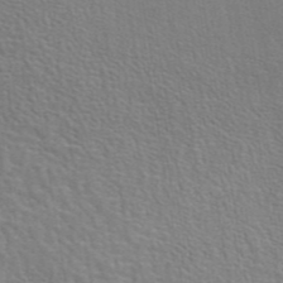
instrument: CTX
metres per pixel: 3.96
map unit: eAb
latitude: 43.9339
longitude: 111.9556
